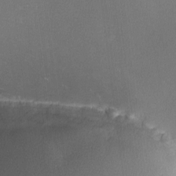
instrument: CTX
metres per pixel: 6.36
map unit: lHvf
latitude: -11.7667
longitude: -98.9702
